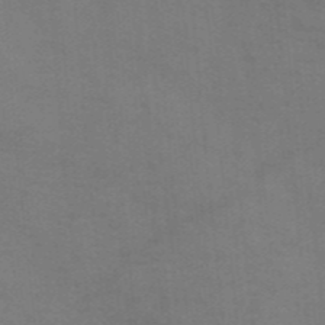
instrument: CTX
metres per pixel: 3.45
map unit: HNb
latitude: -46.3873
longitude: -45.8394
